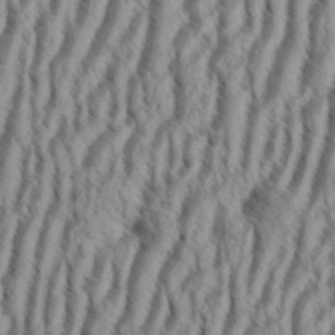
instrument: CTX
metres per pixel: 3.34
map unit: eHh
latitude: 34.4034
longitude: -137.9906
